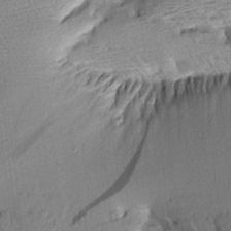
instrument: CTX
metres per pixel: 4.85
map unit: Aa
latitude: 9.2915
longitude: -141.0080
